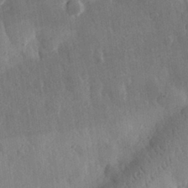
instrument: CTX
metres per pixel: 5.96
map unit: eHh
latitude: 30.6113
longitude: -79.4049
